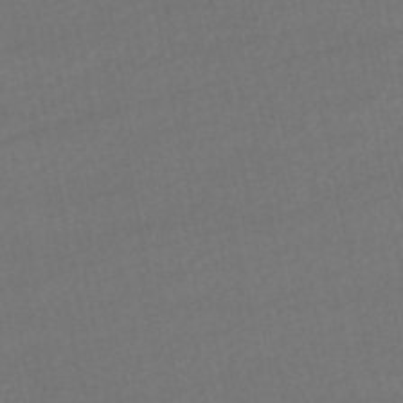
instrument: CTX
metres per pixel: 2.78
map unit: HNhu
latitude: -48.9731
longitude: 102.4818
